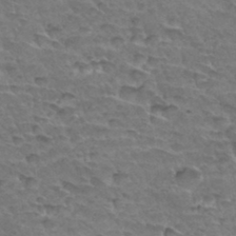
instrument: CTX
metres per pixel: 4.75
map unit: Hto
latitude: 34.3089
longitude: -45.0836
